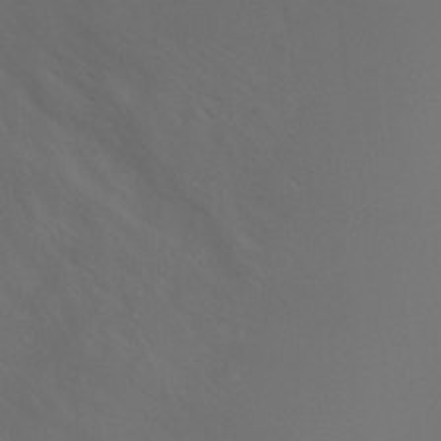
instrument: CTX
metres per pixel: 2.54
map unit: Hto
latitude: -7.7288
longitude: -51.6693
